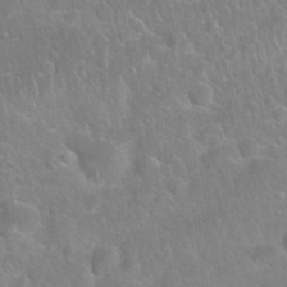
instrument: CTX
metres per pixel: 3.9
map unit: Nhu
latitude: 27.3104
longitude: -62.1200
